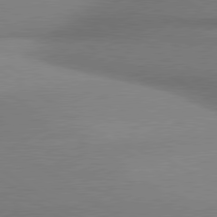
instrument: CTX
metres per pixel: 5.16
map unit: lApd
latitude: 80.0444
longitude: 176.1984
